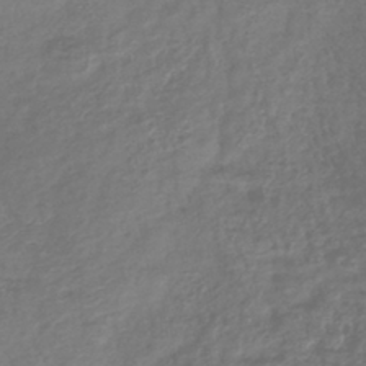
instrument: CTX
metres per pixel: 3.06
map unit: lHb
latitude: -40.8786
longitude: 73.6911
